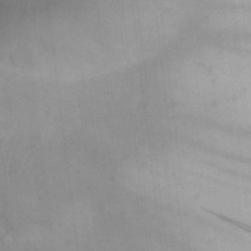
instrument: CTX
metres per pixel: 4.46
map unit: eHh
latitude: 23.3859
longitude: -70.5168
